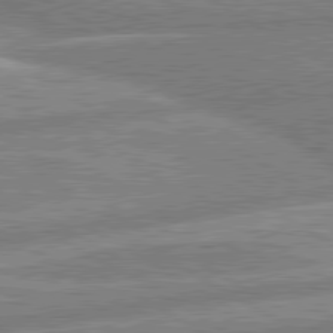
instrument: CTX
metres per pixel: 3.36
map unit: lApd
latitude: 80.4790
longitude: -170.5168
